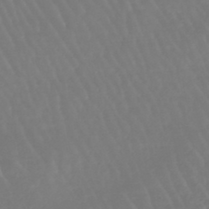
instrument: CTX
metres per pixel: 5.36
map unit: eHb
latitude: -46.0850
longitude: 79.7666
